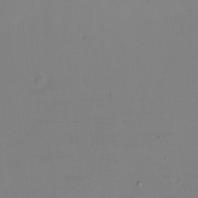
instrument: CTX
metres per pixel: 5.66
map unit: eHh
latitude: -5.7288
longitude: -83.3292
